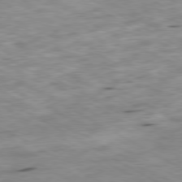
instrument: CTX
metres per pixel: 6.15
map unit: Ap
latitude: -80.2740
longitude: -73.4994
